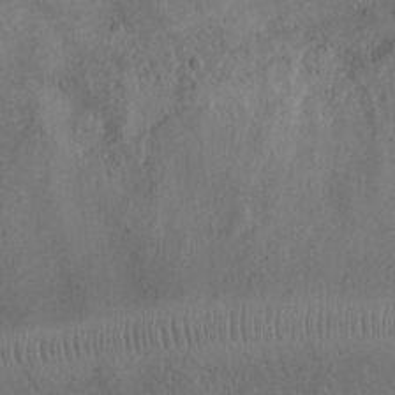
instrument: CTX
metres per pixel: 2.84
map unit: Ht
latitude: 1.4993
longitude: -19.8016
